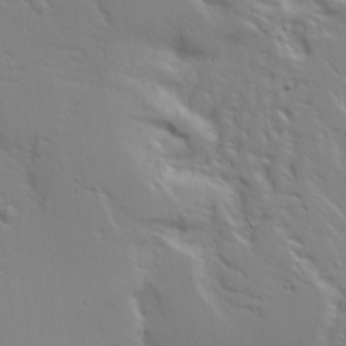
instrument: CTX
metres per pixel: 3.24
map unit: Ave
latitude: 14.1578
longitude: -139.3482
